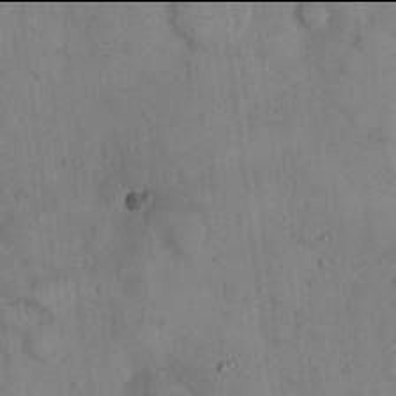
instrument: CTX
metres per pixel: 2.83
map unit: Hto
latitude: 13.9906
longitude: -60.3656
